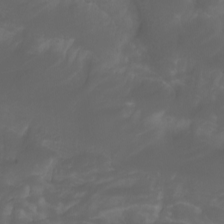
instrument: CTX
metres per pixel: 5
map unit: Aa
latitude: -7.4832
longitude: -79.7450
